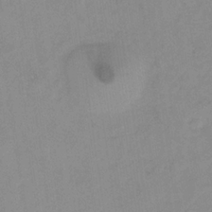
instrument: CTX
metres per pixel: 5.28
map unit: HNb
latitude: -31.5210
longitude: 62.2361
